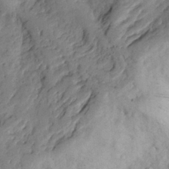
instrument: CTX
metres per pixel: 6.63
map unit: Nhu
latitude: 25.8205
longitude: -73.2915
